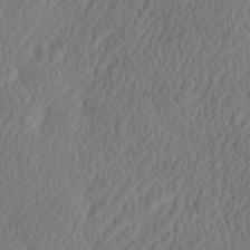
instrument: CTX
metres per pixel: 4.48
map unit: eHh
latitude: -3.1242
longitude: 16.8030
